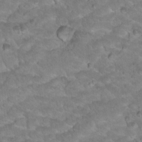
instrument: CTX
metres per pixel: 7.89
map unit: Hto
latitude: 18.3278
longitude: -35.6316
